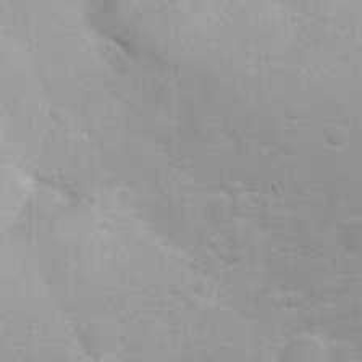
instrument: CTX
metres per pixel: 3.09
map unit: Nhu
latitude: 23.9150
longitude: -61.8961
